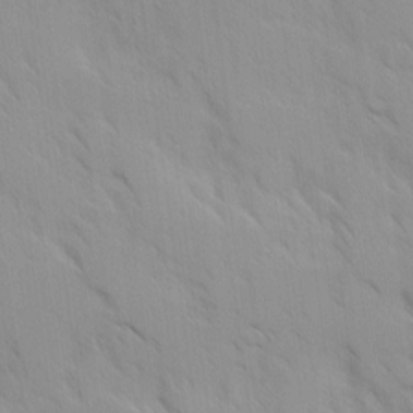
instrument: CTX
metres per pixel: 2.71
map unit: Ave
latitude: 9.5560
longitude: -103.4993
